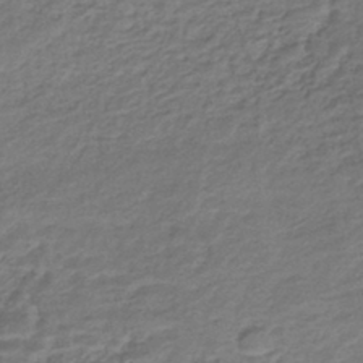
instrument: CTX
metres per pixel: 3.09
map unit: HNhu
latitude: -43.5210
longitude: 103.5210
